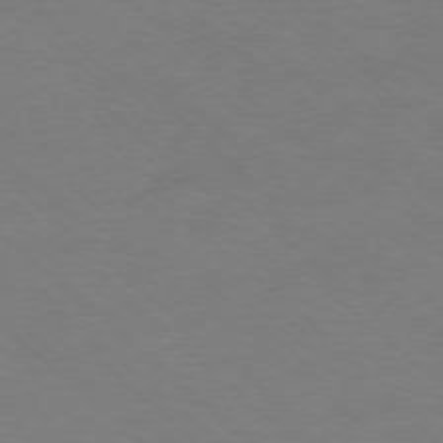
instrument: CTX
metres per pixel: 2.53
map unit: Ap
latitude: -77.2187
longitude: -77.4237
